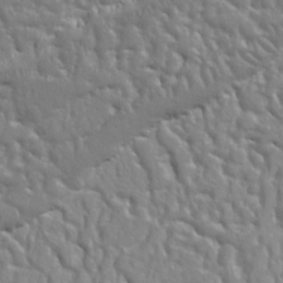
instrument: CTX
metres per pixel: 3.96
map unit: Ht
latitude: 10.1578
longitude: -77.4615
